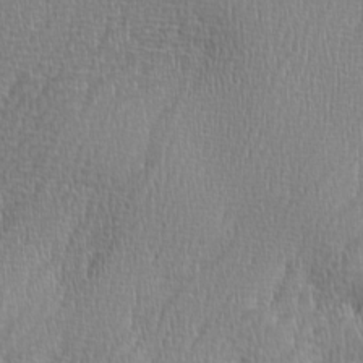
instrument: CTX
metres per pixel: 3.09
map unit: Ave
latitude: 9.6127
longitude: -106.1011
